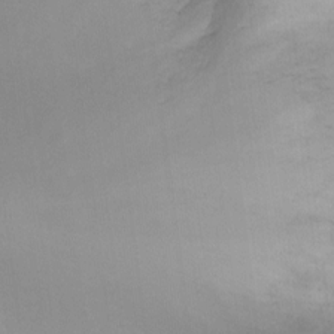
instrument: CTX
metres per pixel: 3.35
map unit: Ht
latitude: -10.4440
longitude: -27.6505
